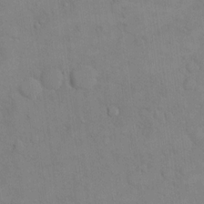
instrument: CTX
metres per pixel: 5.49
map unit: eHh
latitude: 16.2334
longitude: -66.8380
